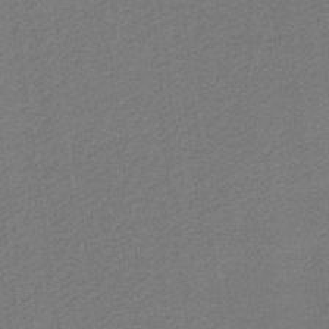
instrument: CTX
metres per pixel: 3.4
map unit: lHb
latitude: -38.1228
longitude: 60.7652
